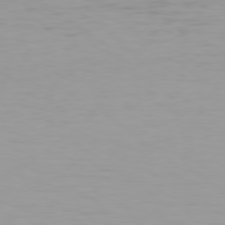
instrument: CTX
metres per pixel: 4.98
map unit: Hpe
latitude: 78.3468
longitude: -137.3482
